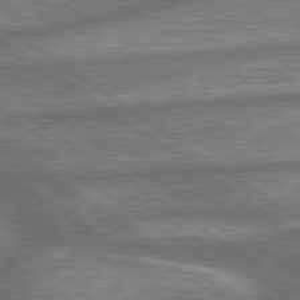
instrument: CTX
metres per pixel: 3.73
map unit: lApd
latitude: 79.9150
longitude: -170.9891
